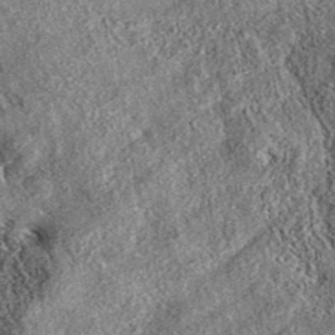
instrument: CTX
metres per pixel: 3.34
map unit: eAb
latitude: 37.5938
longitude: 107.9745
